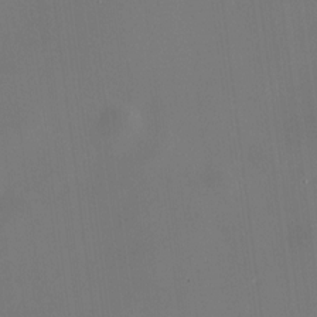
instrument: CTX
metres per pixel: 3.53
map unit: HNhu
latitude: 10.6869
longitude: 10.9731
